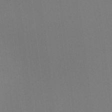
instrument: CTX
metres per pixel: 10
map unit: Ht
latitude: -4.8975
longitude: -62.6491
